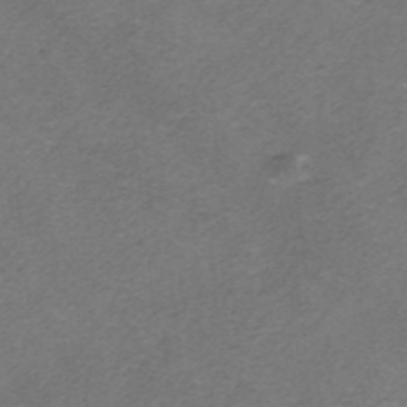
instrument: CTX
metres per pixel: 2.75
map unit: HNhu
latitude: -40.5196
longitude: 103.8611
